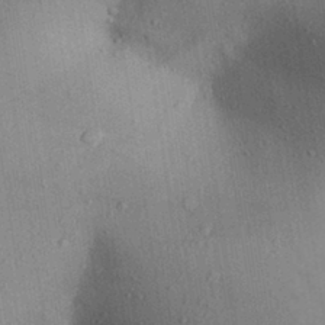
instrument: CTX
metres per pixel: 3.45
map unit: Aa
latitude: 29.5182
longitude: -146.5924
